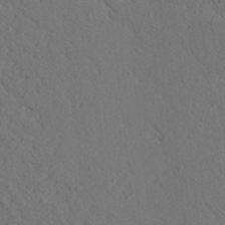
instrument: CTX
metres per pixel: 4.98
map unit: Aa
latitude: 26.0444
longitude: -149.0647
